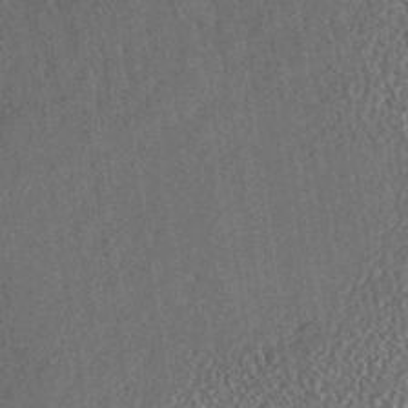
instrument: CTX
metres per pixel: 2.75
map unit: eHh
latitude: -41.3509
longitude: 120.6140
